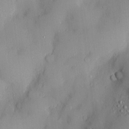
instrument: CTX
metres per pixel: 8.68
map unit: Htu
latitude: -7.0675
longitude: 175.5777
